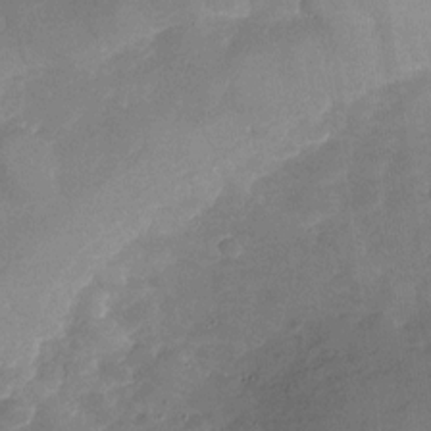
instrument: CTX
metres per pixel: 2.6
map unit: Nhu
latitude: -27.1053
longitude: -57.6693
